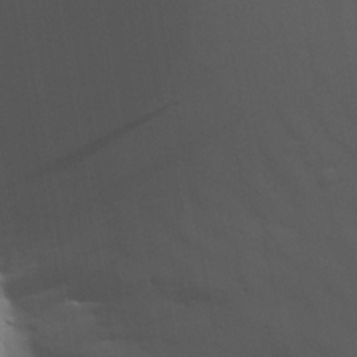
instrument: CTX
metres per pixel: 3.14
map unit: Aa
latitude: 25.5371
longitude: -136.6113
